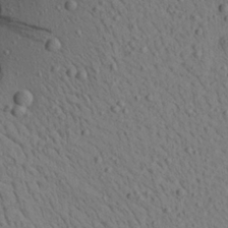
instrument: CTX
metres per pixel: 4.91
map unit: Aa
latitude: 22.4790
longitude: -139.8205
